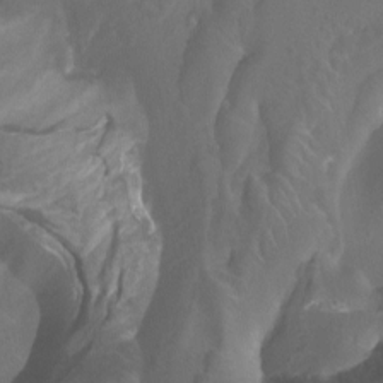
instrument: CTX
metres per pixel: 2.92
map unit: Nhu
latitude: -12.9731
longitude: -64.9136
